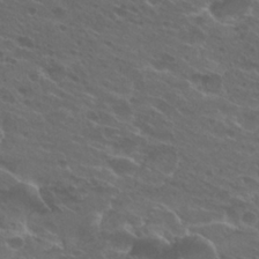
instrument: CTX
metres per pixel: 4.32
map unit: Hto
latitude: 25.4615
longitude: -39.7638
